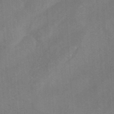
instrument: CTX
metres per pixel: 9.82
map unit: HNhu
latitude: -41.5021
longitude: 105.9745
